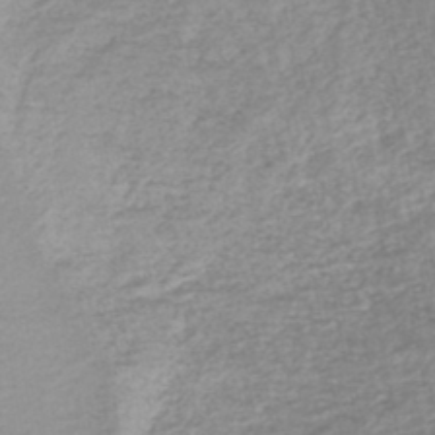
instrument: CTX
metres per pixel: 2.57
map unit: lHb
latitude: -45.4265
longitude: 66.1606
